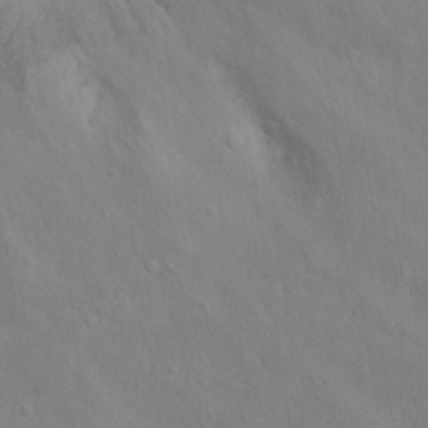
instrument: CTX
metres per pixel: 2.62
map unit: Nhu
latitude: 22.5924
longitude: -69.3293
